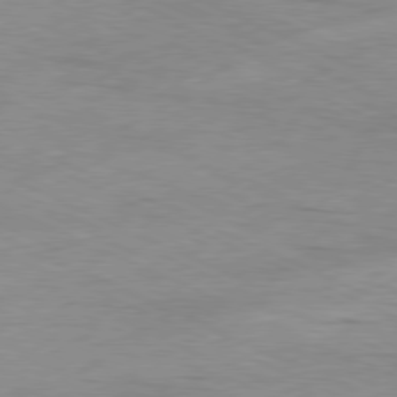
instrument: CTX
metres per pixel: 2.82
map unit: Ap
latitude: -80.0283
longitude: -66.6112
